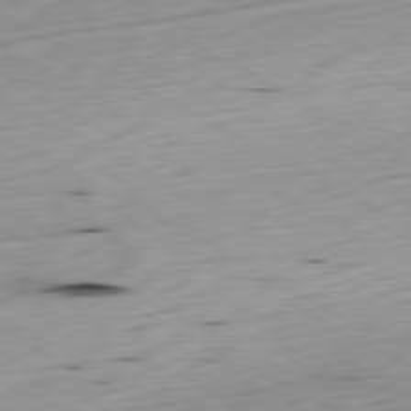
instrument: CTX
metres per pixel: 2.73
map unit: Ap
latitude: -80.6897
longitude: -70.9136
